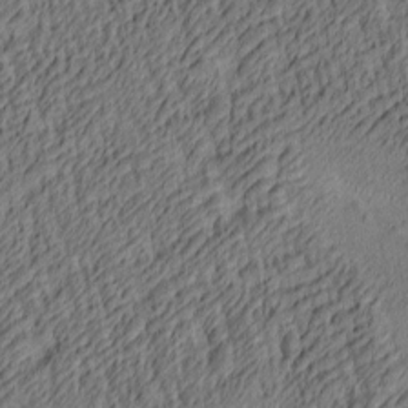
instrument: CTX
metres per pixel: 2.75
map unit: lAa
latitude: 4.1956
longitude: -115.4237
